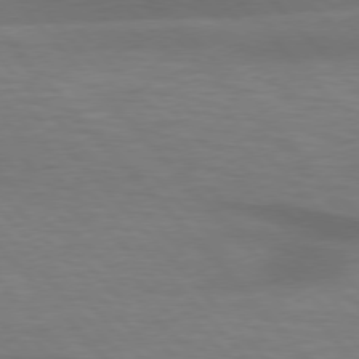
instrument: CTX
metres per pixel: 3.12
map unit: lApd
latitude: 76.3278
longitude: -59.1403
